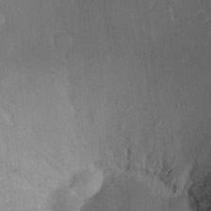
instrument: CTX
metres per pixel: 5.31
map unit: Nhu
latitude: 18.4412
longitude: -74.0633
